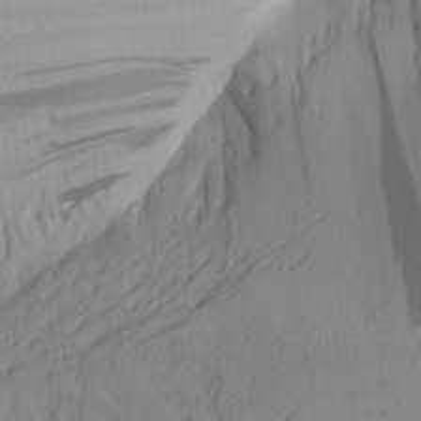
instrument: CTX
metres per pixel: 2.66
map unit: Aa
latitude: 25.2914
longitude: -144.9514
